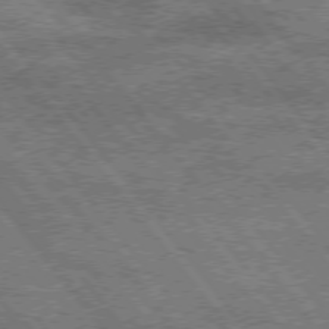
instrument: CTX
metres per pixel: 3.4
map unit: Hpe
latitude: 74.8002
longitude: -150.2144
